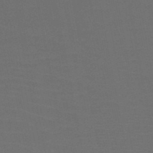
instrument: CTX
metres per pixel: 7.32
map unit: HNb
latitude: -49.9178
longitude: -45.7827
